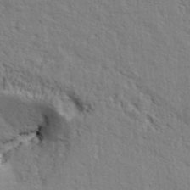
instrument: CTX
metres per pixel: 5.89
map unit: Aa
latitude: 33.1214
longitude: -135.6127
